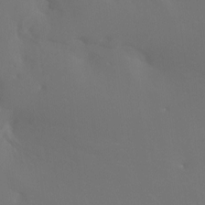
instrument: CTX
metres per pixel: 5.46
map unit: Htu
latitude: -14.3118
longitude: -47.7261
